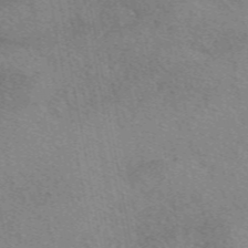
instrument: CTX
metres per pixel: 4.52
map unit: eAb
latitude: 50.1955
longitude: 110.4440
